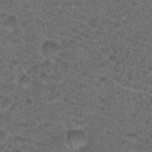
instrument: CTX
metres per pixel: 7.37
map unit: Hto
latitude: 19.3670
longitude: -40.5923
